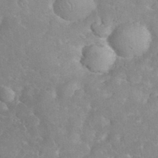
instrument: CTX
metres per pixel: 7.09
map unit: eHh
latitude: 34.9513
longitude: -63.8773
